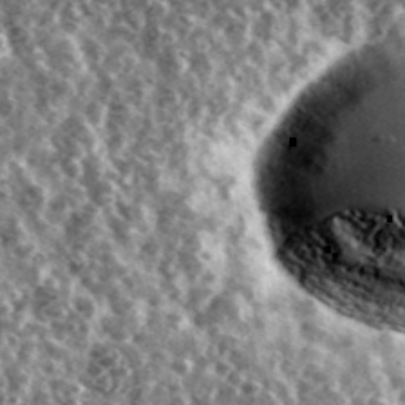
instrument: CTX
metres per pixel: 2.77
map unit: Ave
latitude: 40.8002
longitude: -106.0633
